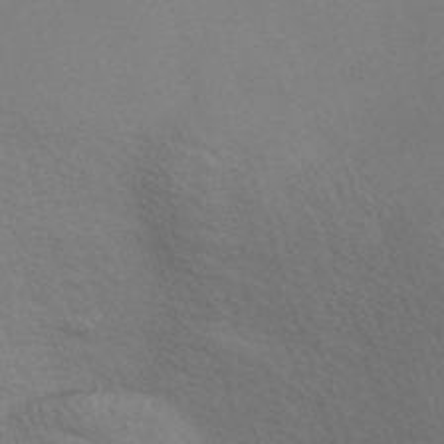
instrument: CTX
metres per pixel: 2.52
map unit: Nve
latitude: -56.9353
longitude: 59.2375
